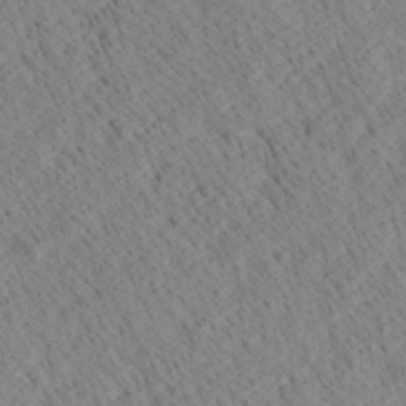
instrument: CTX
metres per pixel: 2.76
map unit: Ave
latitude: 21.0081
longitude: -140.2333
